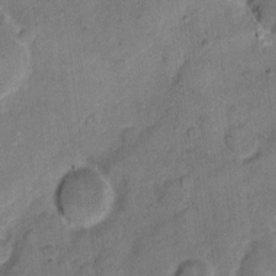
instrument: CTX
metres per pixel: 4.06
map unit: eHh
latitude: 11.4049
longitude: -64.7435
